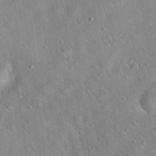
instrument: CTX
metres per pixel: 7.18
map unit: Hto
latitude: 20.3279
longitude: -53.3293
